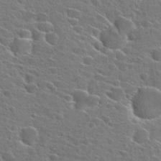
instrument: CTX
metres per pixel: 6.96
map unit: Hto
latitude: 27.1781
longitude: -45.2159
